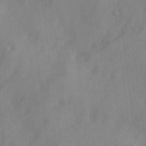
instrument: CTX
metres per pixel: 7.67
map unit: Ave
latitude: 18.7624
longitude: -131.6127
